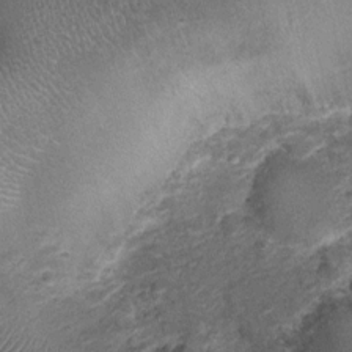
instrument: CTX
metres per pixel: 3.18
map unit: Nhu
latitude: 2.1011
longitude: -16.0633
